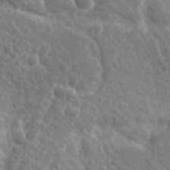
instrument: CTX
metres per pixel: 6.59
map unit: Ave
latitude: 18.1200
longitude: -133.3860
